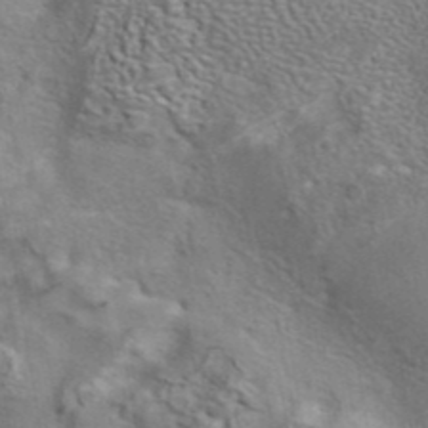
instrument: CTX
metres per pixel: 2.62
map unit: eAb
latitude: 41.9528
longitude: 104.1228
